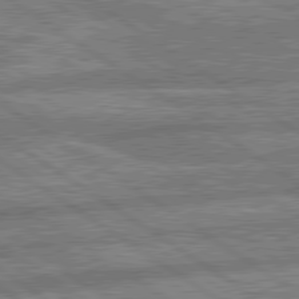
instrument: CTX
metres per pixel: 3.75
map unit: lApd
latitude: 79.9906
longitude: -169.4049
